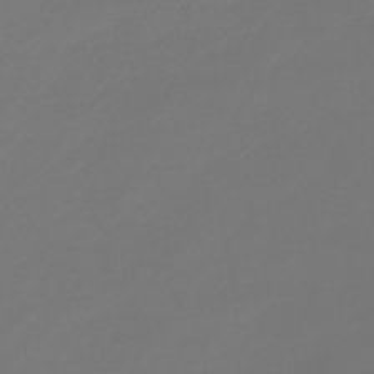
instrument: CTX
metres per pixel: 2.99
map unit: lHb
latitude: -47.8800
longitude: 62.9352
